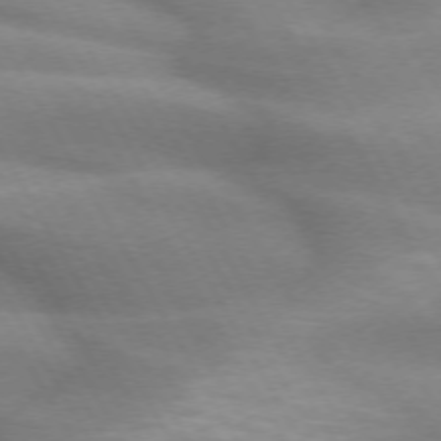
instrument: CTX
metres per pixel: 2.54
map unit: lApd
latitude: 72.1011
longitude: -51.5938
